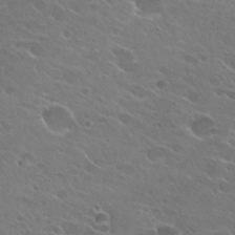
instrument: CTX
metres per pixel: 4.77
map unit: Hto
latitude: 24.9513
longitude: -38.1389
